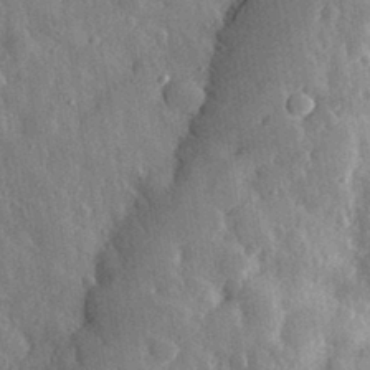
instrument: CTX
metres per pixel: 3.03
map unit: eHh
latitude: 31.5749
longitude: -79.8961
